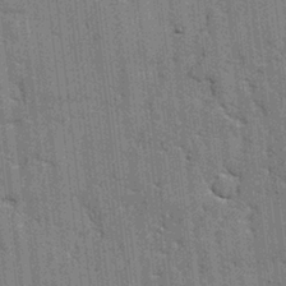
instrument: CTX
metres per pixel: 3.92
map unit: lAvf
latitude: -1.5211
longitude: -107.8772
